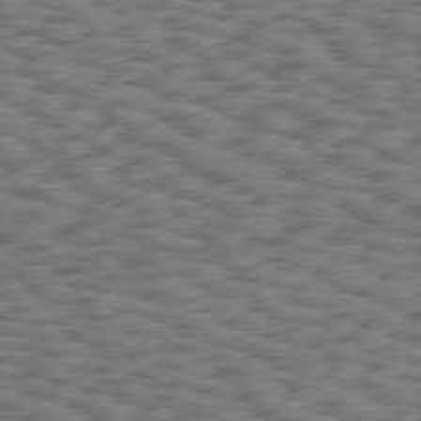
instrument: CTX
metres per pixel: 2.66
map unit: Hpe
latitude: 75.4993
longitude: -134.3656
